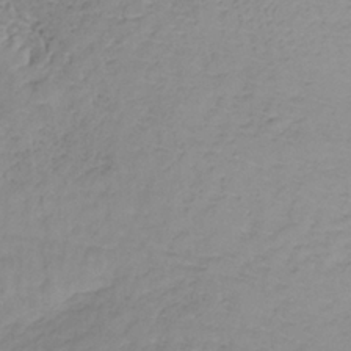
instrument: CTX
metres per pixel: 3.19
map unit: lHb
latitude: -33.3321
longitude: 67.5966
